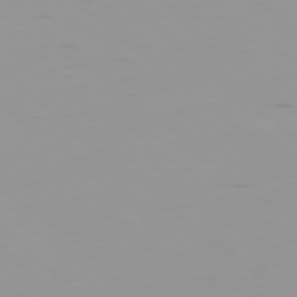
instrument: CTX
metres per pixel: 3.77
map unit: Ap
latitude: -78.4629
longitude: -64.1200
